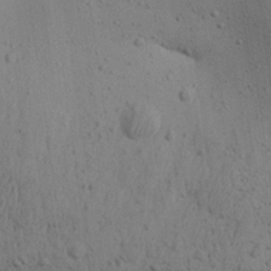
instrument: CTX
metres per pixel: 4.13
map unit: Aa
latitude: 27.5938
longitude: -130.3279
